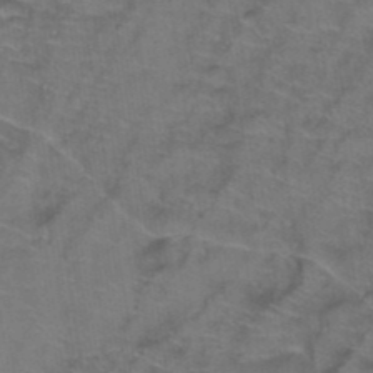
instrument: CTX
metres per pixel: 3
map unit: Hto
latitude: 39.3104
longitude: -41.9339
